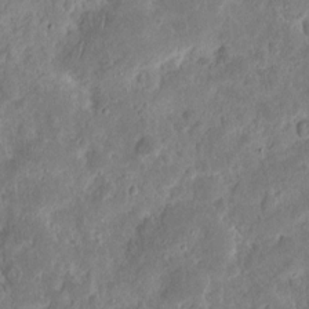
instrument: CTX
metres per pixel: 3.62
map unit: eHh
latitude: 12.9325
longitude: -73.4616
